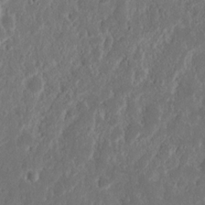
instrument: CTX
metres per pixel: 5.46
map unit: Nhu
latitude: 14.8758
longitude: -73.8584
